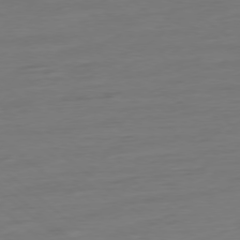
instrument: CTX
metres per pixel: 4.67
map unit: Ap
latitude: -78.1416
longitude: -76.6490
